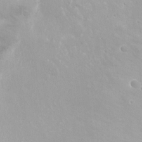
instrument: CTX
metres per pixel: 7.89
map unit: Nhu
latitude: -11.7100
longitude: -38.1200
